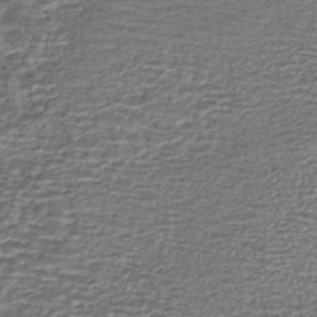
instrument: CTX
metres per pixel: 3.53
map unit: HNhu
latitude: -45.4077
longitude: 106.0472
